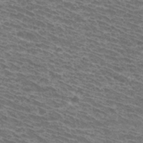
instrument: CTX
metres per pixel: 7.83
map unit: Hto
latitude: 32.1389
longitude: -41.7071
